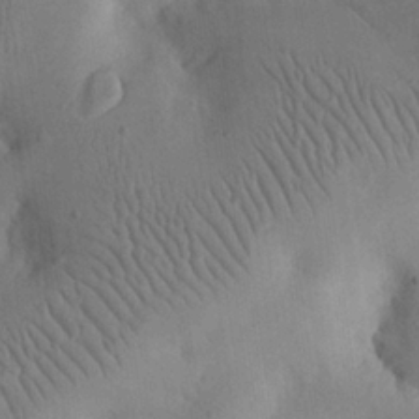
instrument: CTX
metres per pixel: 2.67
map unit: eHh
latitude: 24.2333
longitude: -67.2914
